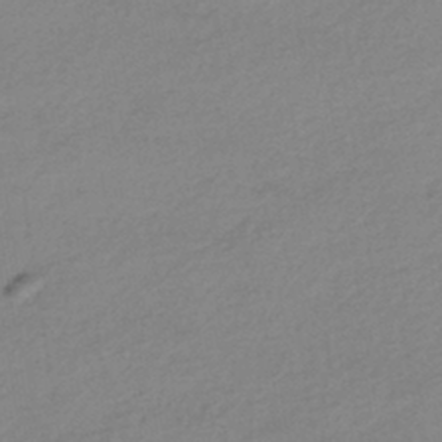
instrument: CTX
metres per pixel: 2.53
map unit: HNhu
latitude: -43.1809
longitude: 96.2740
